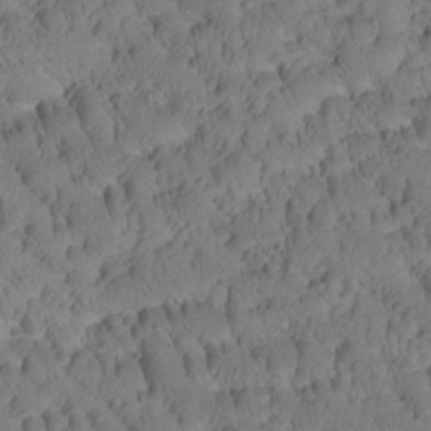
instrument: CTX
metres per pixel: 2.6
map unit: Htu
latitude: -3.5777
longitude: 172.9730
